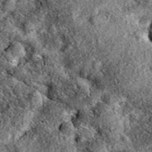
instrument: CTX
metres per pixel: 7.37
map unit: eAb
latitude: 39.0458
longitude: 111.3132
